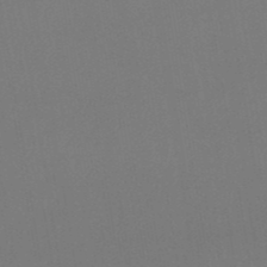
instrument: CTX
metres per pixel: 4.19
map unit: eHb
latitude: -49.6722
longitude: 67.8800
